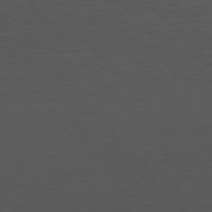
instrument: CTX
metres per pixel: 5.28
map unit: Hpe
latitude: 75.4049
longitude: -146.6680
